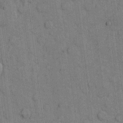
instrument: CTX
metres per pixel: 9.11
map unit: eHh
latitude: 10.3467
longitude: -66.3845
